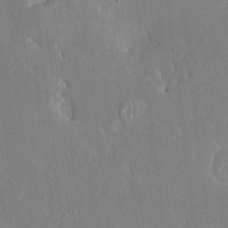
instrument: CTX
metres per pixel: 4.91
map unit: HNhu
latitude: 6.6301
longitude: 2.6896
